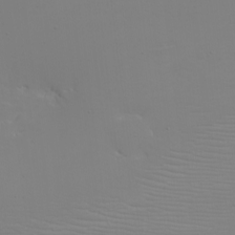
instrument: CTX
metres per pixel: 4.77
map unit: eHh
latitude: -5.3131
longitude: -83.5938
